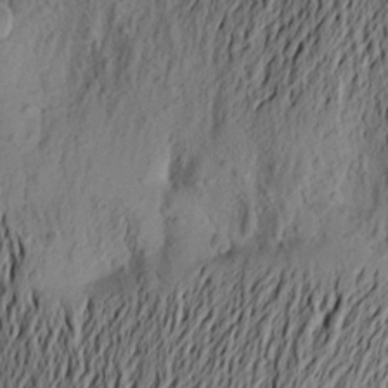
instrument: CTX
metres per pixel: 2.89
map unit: Aa
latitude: 21.8773
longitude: -149.0647
